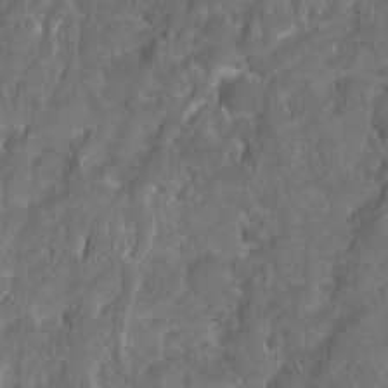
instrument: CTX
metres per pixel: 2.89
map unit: Ave
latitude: 16.0822
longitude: -133.2537
